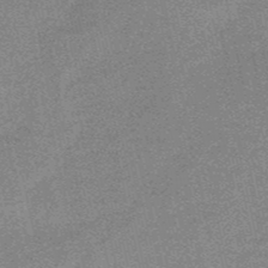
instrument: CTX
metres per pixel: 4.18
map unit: HNb
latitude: -52.0094
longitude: -48.0444
